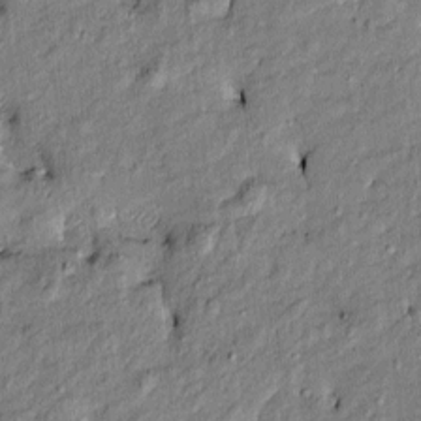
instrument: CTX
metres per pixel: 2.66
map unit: Htu
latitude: -9.2754
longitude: 177.1809
